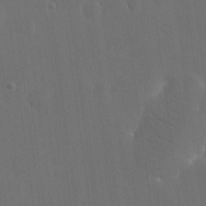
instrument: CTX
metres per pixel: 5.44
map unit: eHh
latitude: 18.9324
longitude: -66.5734
